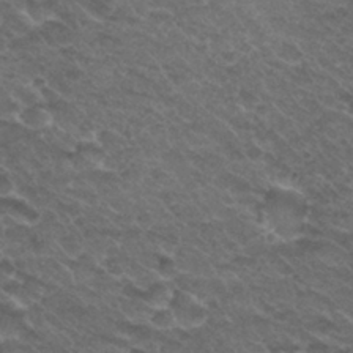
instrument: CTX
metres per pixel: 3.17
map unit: Hto
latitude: 29.7638
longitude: -47.9906
